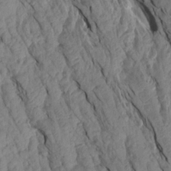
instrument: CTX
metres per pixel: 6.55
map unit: Aa
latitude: 18.6679
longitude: -146.7058
